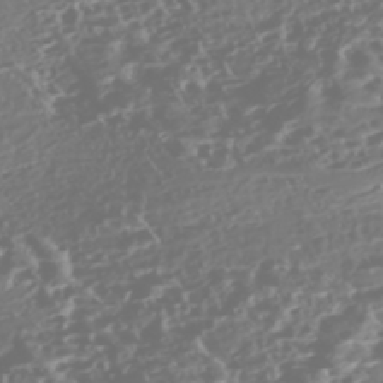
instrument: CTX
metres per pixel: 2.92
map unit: Nhe
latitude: -46.8408
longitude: -172.8569
